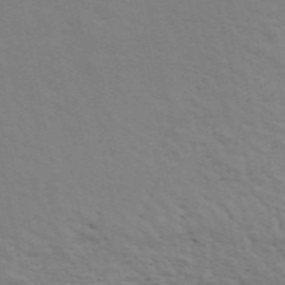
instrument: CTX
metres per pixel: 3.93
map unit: ANa
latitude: 49.0647
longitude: -74.1956
